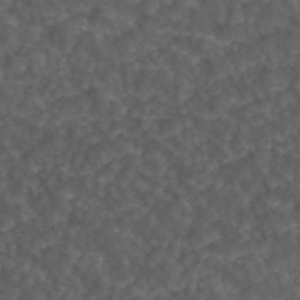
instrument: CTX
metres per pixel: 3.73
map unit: ANa
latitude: 44.4223
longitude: 24.8219
